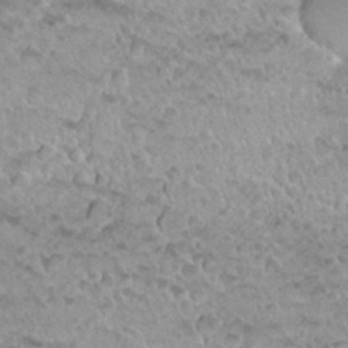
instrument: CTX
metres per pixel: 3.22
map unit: Nhu
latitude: 27.8017
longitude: -53.7639
